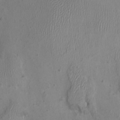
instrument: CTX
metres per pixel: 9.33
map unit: Nhu
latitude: -0.4440
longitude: -15.4805
